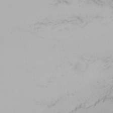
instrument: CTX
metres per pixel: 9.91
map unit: Nhu
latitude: -5.0675
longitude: -90.8002
